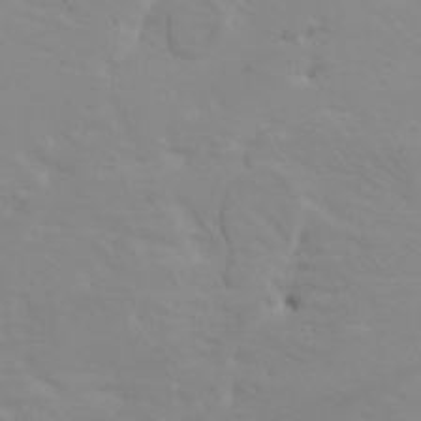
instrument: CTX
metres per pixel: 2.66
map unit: HNhu
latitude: 6.4412
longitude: 14.3307
